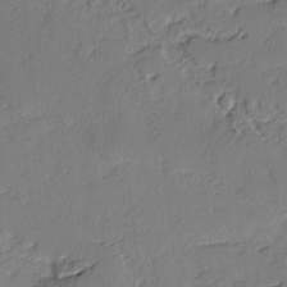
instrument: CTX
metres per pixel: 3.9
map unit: lAvf
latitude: -3.3131
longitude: -107.6694
